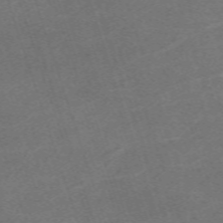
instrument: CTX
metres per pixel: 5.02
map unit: eHh
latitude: -63.9367
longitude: 50.0283
